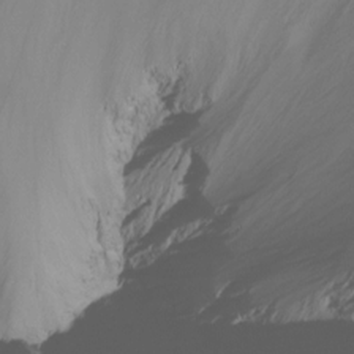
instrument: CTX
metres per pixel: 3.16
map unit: Ht
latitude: -16.5385
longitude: -46.8569
